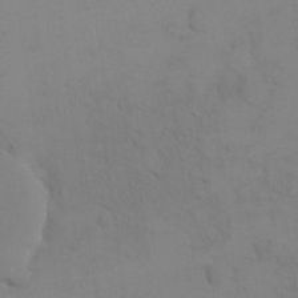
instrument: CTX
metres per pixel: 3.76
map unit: eHh
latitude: 17.9150
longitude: -66.9135
